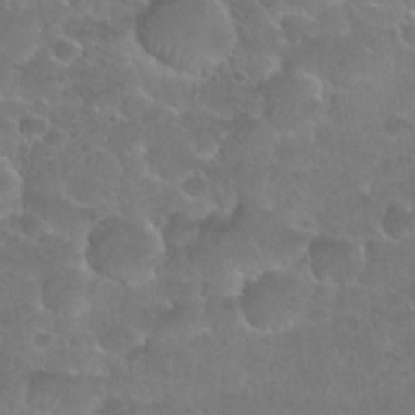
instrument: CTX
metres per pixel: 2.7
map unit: Nhu
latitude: 27.0459
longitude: -52.9136
